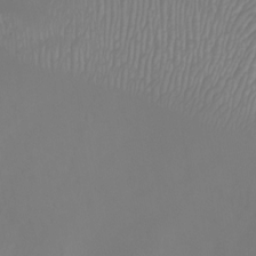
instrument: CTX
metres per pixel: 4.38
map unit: Ht
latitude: 0.5357
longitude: -36.2523
